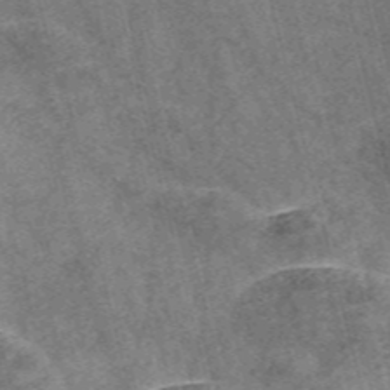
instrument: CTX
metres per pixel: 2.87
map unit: Nve
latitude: -56.4440
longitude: 53.6910
